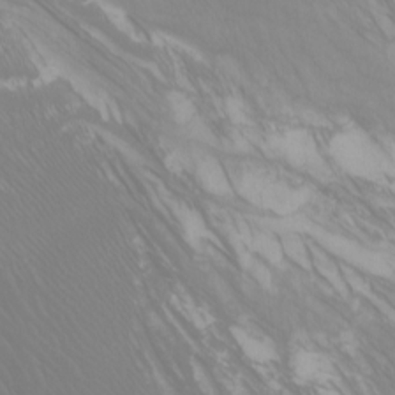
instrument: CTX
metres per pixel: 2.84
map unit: Nhu
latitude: -9.5399
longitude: -70.4223
